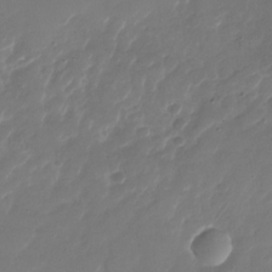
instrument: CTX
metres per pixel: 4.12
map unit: Nhu
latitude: -28.5385
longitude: -66.1955
